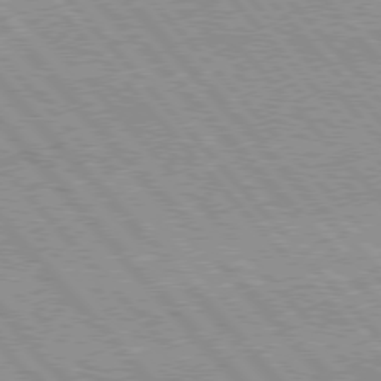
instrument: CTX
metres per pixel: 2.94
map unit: Hpe
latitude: 76.0255
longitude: -150.7246
